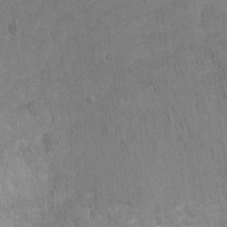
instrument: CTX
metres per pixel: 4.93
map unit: Ht
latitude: -4.7652
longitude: -36.1011
